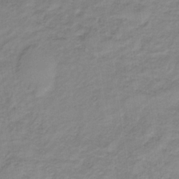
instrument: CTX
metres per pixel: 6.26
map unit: lHb
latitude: -35.6722
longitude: 72.6707
